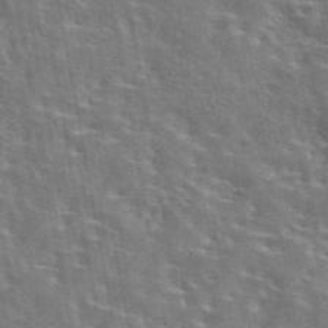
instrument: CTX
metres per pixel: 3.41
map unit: eAb
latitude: 43.9528
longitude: 113.6722
